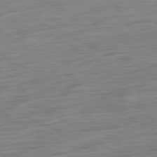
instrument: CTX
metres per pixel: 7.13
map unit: Ap
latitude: -81.8800
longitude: -77.4993
